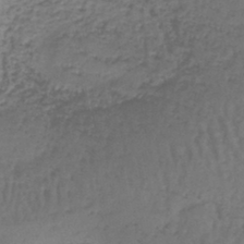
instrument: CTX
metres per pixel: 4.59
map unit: lHb
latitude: -43.9556
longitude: 58.5573
